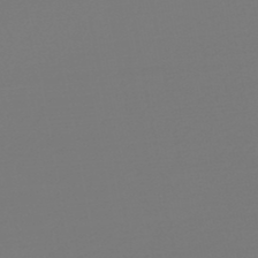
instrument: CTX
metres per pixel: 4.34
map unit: lHb
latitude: -47.9556
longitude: 65.3132
